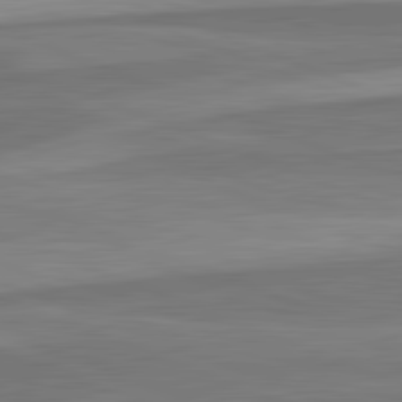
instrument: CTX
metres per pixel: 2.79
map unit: lApd
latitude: 82.4790
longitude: 137.9556
